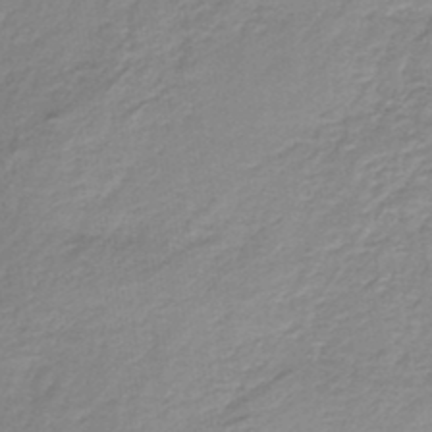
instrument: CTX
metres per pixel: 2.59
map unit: HNb
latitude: -36.1227
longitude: 58.7085
